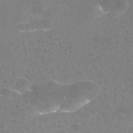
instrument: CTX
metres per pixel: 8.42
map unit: Nhu
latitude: 25.1025
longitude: -54.5168
